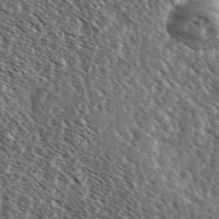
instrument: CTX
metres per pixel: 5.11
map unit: Ave
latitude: 37.5749
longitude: -109.0269
